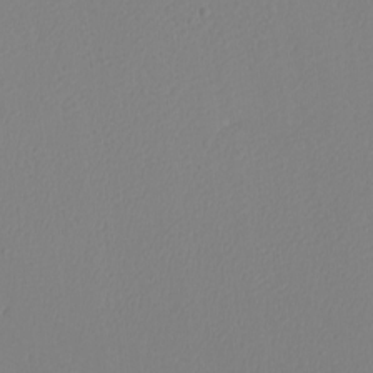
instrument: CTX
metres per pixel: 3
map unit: eHh
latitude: -7.8800
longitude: -70.9136
